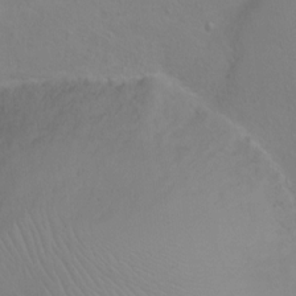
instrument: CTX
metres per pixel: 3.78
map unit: Ht
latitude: 0.6679
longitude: -32.9136
